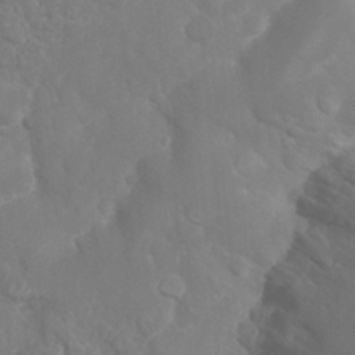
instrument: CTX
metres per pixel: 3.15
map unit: Nhu
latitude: 26.2901
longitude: -61.7449
